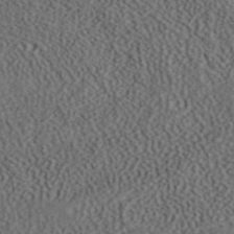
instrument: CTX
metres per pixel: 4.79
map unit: ANa
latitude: 42.1200
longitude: 34.9731
